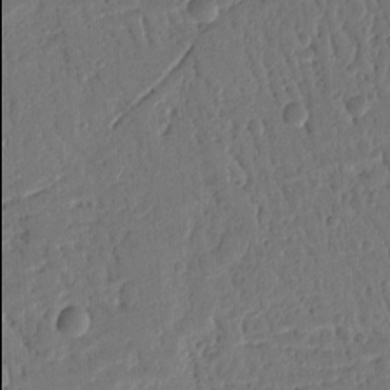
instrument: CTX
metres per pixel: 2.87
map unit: Ht
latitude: 10.7435
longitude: -77.9906
